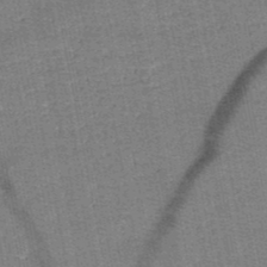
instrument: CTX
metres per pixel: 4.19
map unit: HNb
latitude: -48.7652
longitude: -42.2712
